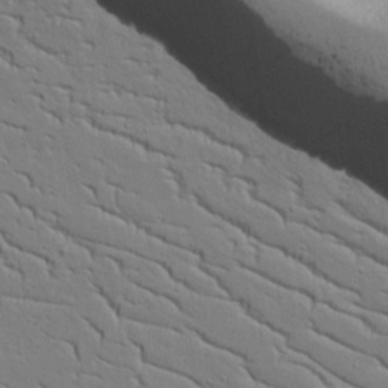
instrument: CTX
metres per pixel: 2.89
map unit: lAvf
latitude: 16.1200
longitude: -125.8205
